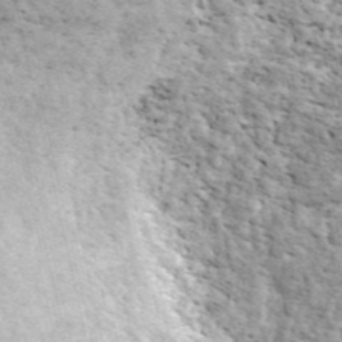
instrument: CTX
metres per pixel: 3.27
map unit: ANa
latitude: 44.7624
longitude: 44.9542
